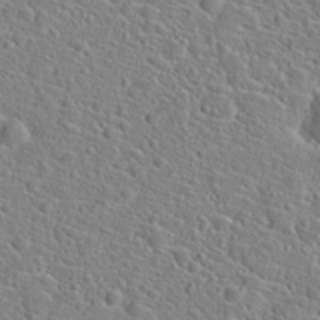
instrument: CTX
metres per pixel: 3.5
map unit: Hto
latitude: 21.2348
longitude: -44.9136
